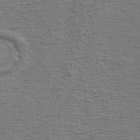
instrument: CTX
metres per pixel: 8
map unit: ANa
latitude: 43.1403
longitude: 29.5399
